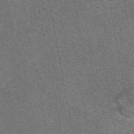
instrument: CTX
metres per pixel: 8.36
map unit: eAb
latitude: 48.4601
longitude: 114.4062
